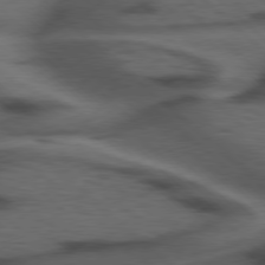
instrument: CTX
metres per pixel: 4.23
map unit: Hpe
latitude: 77.8205
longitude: -155.9150
